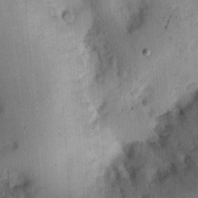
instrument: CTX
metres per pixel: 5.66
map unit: Ht
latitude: 12.5924
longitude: -74.4601
